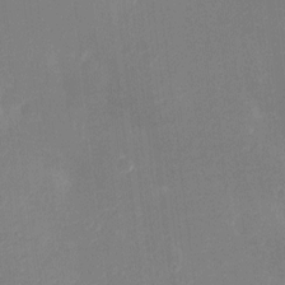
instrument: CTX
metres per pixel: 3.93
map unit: Ht
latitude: -11.5399
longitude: -23.4804
